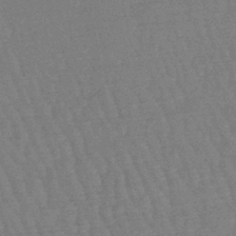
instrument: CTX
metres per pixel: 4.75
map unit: eHb
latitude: -45.8045
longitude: 80.3495
